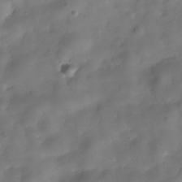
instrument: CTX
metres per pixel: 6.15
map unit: Hve
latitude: -31.0864
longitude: 94.9163
